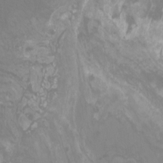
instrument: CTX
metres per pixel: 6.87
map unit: Htu
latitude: -13.0109
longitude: -71.0836
